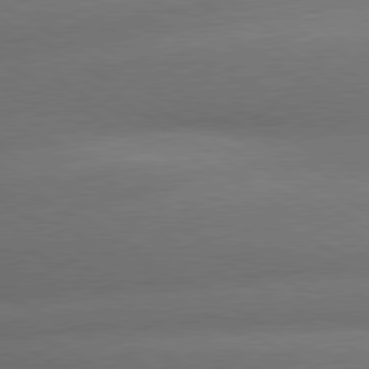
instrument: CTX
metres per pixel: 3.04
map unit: lApd
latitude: 79.9150
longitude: -155.5749
